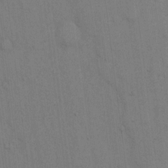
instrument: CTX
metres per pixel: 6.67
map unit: Hto
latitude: 14.4412
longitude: -61.2537
